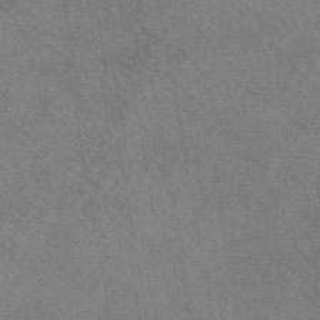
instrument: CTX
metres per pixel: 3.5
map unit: eAb
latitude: 50.0633
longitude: 110.5762
